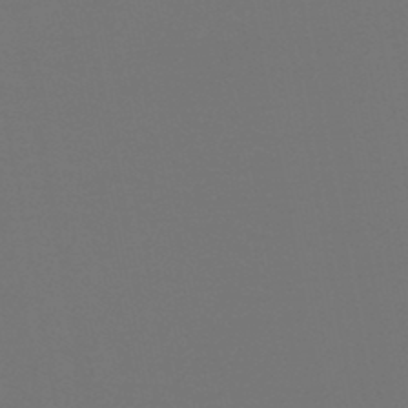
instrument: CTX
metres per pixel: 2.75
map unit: HNb
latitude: -47.3887
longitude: -44.1578
